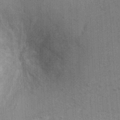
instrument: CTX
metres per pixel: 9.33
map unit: Ht
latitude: -1.8234
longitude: -15.6316
